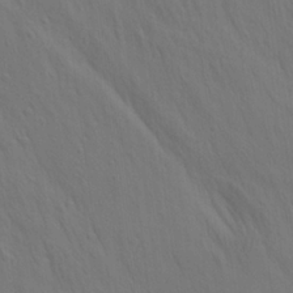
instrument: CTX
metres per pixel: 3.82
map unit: lAa
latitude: 21.8961
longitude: -138.3845
